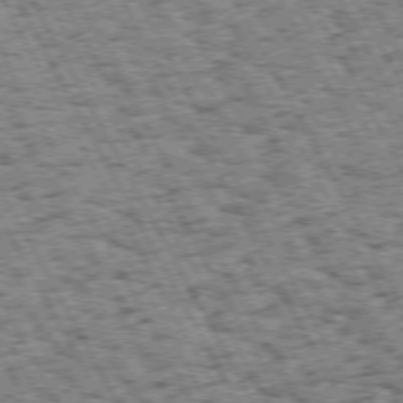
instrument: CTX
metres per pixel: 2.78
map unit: Hpe
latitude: 72.3279
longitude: -125.1781
